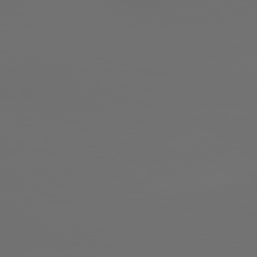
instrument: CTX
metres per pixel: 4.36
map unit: lApd
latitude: 79.9528
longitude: 164.7841
